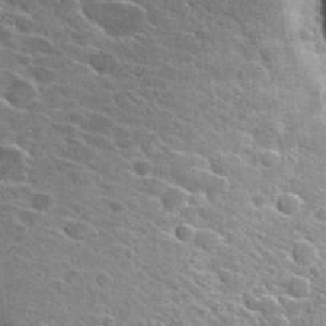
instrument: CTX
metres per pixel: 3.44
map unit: Hto
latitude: 28.5546
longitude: -42.7057
